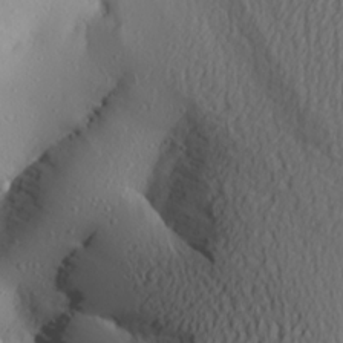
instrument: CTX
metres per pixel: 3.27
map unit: Aa
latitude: 22.8758
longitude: -144.3278
